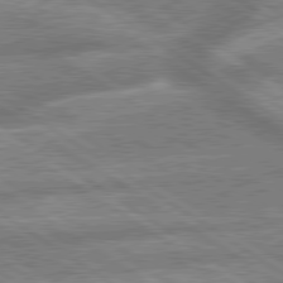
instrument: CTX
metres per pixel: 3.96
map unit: lApd
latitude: 79.6505
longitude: -169.9906
